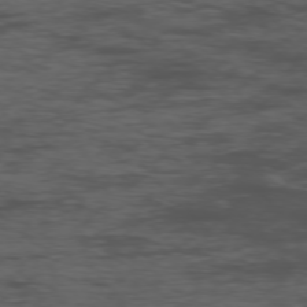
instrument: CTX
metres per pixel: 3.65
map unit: Ap
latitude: -76.3306
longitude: -83.2537
